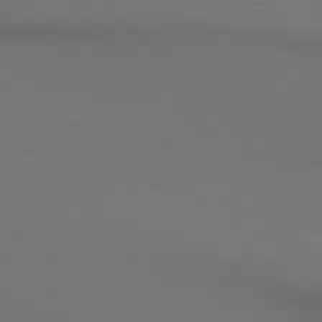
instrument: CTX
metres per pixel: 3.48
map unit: lApd
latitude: 80.4412
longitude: 140.1039
